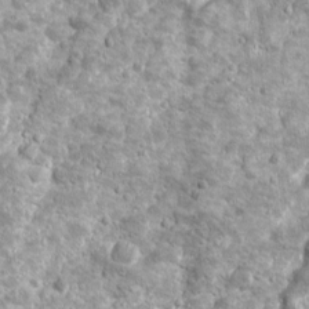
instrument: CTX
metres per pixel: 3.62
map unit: Ave
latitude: 16.5168
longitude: -134.0633
